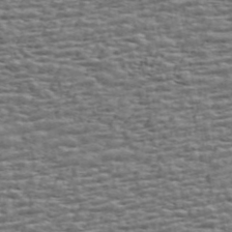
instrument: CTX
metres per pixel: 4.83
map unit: ANa
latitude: 45.5749
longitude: -84.3467
